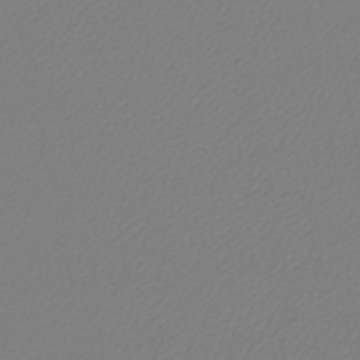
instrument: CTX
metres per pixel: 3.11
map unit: lHb
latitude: -45.1242
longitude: 75.4644
